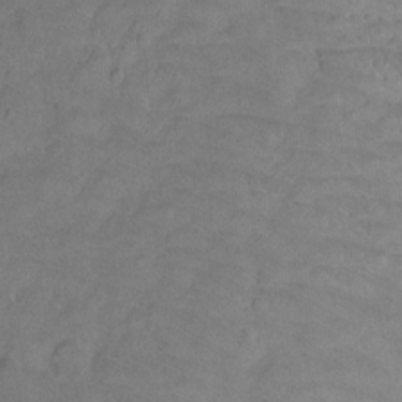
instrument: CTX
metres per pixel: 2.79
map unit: Ht
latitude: 1.9906
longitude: -33.0458
